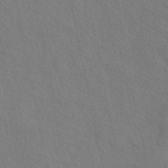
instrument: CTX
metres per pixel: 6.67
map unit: eAb
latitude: 50.0255
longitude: 119.5399
